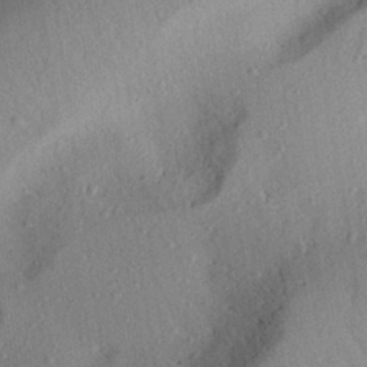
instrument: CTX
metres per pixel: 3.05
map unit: Aa
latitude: 28.5357
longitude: -145.4615
